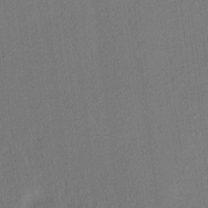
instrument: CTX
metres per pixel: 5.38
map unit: Ave
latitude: 12.6869
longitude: -107.0647
